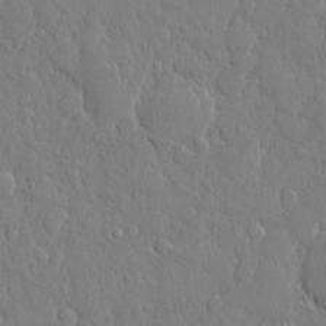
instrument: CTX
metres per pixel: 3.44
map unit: eHh
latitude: 6.7057
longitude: -74.1578
